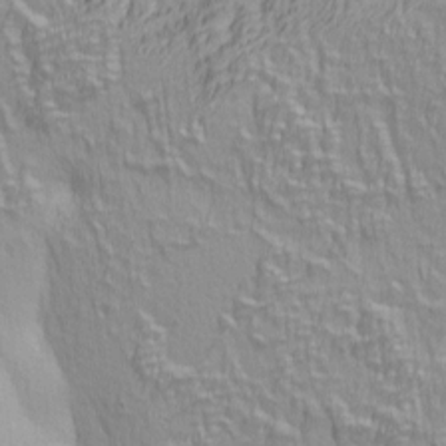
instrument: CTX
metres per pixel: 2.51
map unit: Ave
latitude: 4.0444
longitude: -114.2144
